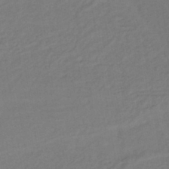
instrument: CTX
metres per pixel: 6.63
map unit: lHb
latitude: -42.5006
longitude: 74.6708
